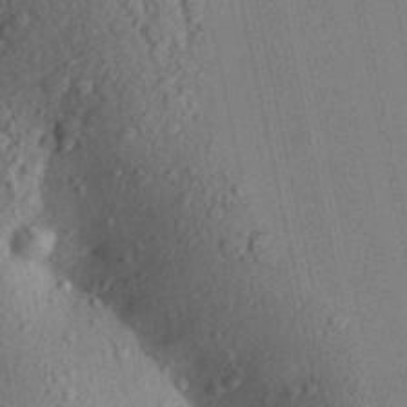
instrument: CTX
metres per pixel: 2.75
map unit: Aa
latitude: 29.2915
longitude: -147.7828
